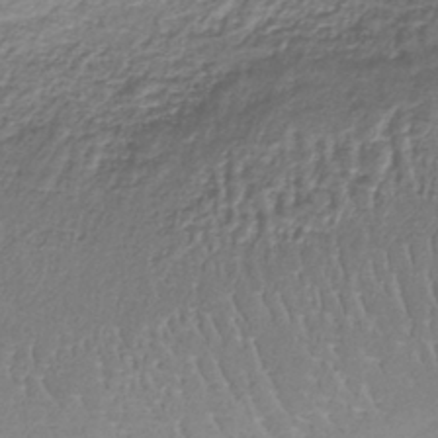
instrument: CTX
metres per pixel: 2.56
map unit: lHb
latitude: -39.0298
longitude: 61.0864
